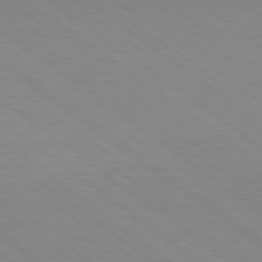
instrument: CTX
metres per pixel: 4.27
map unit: Hpe
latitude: 78.6680
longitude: -122.3656
